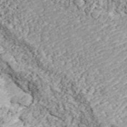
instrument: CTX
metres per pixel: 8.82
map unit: ANa
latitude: 44.1766
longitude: 45.3321
